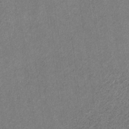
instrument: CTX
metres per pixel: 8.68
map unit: eHb
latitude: -30.8219
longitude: 69.1998
